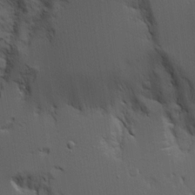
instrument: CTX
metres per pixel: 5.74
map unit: Aa
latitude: 19.2726
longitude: -125.4804
